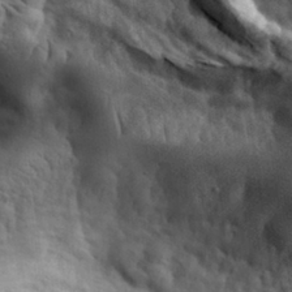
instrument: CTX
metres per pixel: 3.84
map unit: eHh
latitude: 31.3860
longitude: -73.2726
